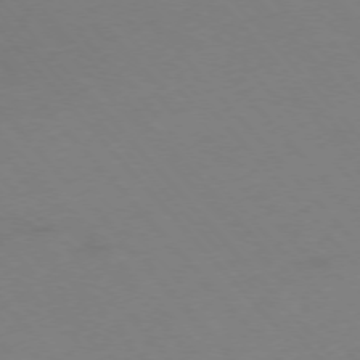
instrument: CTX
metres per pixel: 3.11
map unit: Hpe
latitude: -76.1417
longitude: -19.4426
